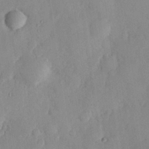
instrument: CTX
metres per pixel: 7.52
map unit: Hve
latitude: 26.4979
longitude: 150.5952
